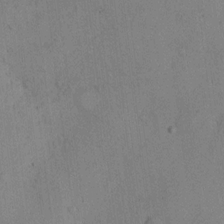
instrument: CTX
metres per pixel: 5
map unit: Hto
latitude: 11.6883
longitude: -59.3671
